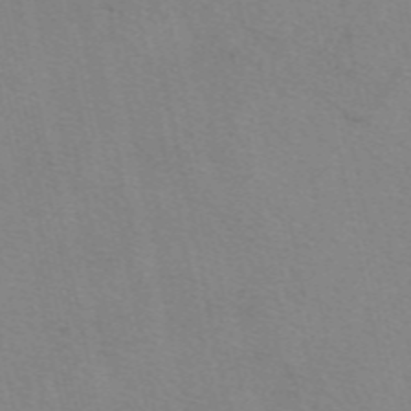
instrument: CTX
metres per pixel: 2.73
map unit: eAb
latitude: 50.1577
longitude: 104.3495
